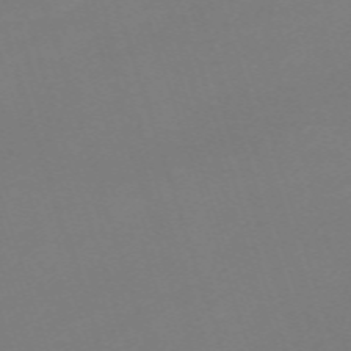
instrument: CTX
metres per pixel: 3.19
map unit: eHh
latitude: -63.6910
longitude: 49.3510
